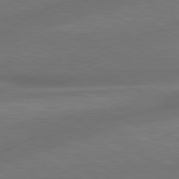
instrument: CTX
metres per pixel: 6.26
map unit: lApd
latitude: 79.1026
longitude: -115.1214
